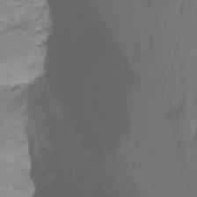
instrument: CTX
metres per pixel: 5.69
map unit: Nhu
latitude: -14.0661
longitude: -53.8772
